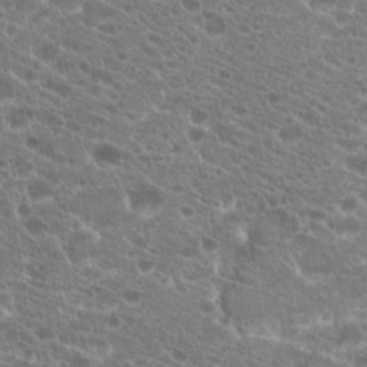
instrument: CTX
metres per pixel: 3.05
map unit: Hto
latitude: 21.1592
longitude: -39.7827
